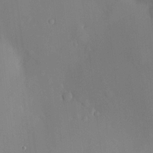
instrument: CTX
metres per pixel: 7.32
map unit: HNhu
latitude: 13.8017
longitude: 14.1039
